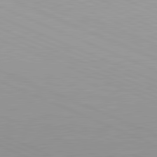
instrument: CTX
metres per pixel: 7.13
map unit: lApd
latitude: 81.6505
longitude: -169.0459
